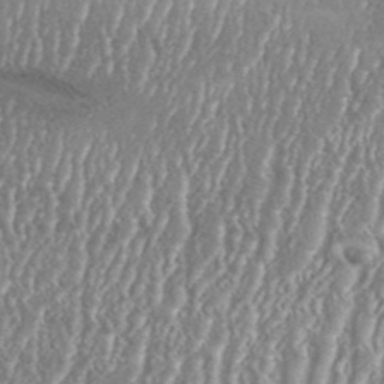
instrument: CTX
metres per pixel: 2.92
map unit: Aa
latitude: 33.3104
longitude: -135.6127
